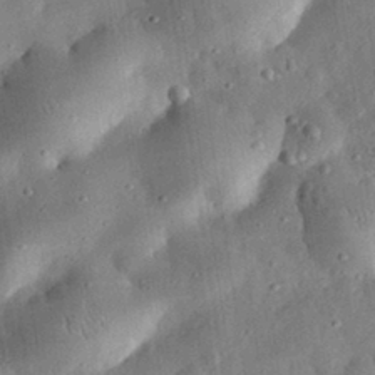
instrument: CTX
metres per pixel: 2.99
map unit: eHh
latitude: 32.1200
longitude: -76.9324
